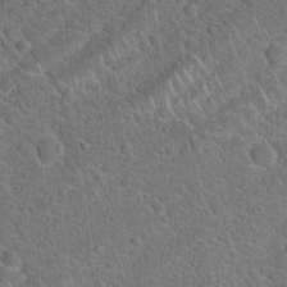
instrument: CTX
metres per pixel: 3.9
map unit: Hto
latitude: 19.7638
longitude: -50.7624
